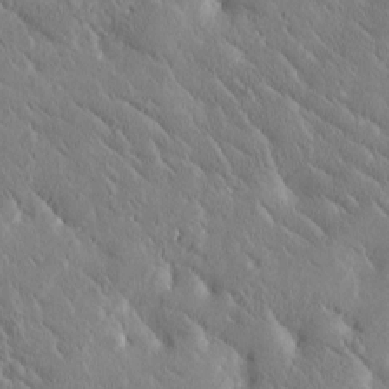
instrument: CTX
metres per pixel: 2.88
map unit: Htu
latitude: -1.1809
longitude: 175.5777
